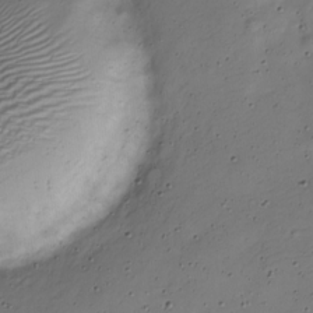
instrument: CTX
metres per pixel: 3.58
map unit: Nve
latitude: -25.5210
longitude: 106.0094
